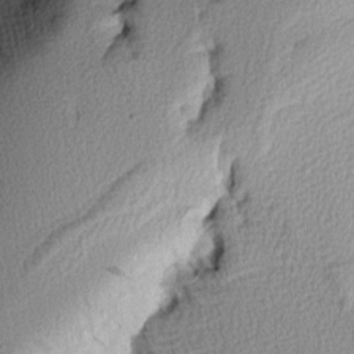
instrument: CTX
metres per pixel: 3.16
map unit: Aa
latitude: 8.3090
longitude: -141.1781
